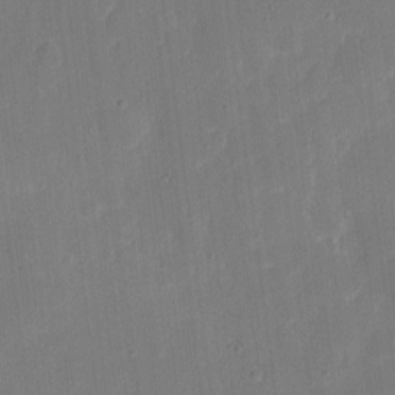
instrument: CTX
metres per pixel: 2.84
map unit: eHh
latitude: 7.2726
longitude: -68.7435
